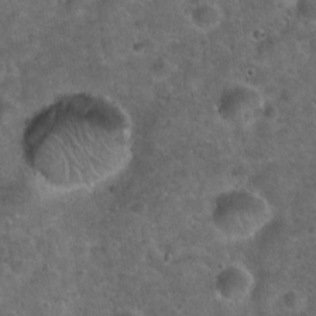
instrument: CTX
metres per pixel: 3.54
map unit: Hto
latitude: 22.1011
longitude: -53.2537
